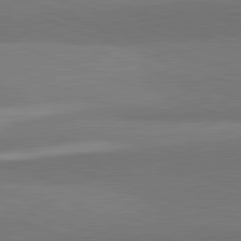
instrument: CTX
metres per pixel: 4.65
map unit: lApd
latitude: 82.1766
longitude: 148.3873
